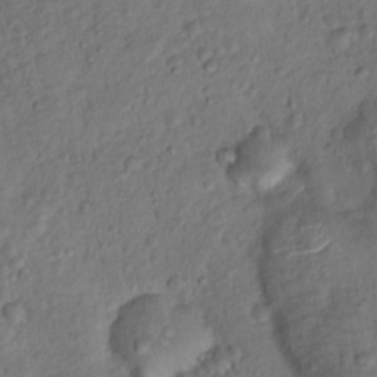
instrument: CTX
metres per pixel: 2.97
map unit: Hto
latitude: 15.4805
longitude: -30.5924
